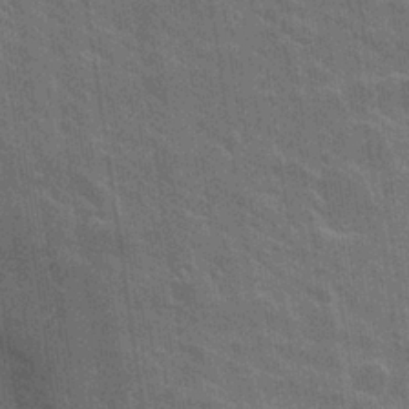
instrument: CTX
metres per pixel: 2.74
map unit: Hto
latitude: 26.3467
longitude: -43.4993
